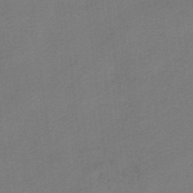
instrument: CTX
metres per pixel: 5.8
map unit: HNhu
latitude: -41.0108
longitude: 103.8045
